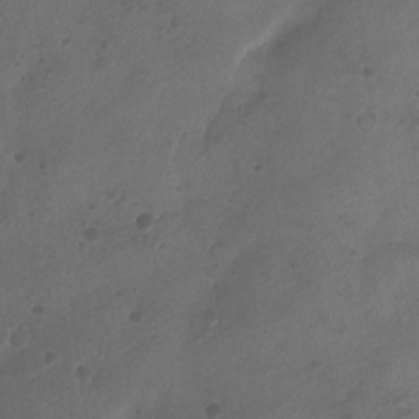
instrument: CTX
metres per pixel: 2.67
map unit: Ht
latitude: -11.6344
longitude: -20.9514
